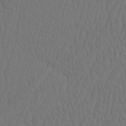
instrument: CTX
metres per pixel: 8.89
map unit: eHh
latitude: -2.5006
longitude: 15.1431
